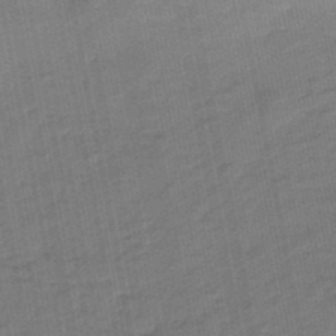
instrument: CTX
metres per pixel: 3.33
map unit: eHb
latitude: -47.4076
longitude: 88.0283
